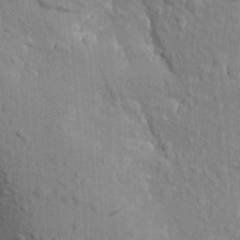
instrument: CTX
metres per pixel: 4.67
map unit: Aa
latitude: 20.0444
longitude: -149.6505
